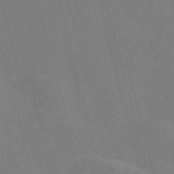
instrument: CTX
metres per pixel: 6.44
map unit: Nve
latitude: -57.5777
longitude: 55.1053
